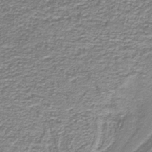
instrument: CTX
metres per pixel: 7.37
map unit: lHb
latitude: -40.0850
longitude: 54.8597
